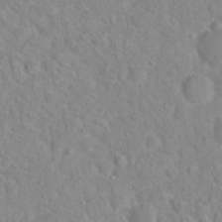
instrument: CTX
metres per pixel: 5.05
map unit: Hto
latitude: 16.1578
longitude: -39.0647
